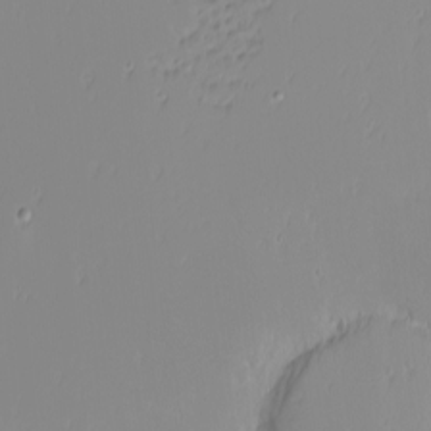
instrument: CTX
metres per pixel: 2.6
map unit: Nhu
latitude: -4.1605
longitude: -86.5168
